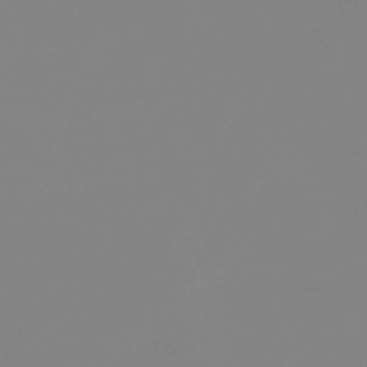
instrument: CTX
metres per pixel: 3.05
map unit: lHb
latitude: -49.4833
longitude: 68.4062
